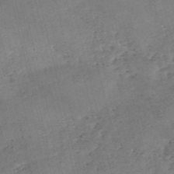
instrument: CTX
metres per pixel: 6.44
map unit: eHh
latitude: -55.1998
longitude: -90.9892
